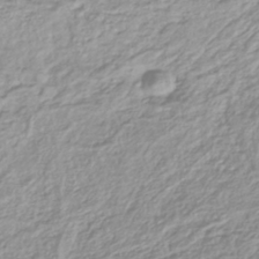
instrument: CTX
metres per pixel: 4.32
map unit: lHb
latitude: -40.3306
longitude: 64.6330
